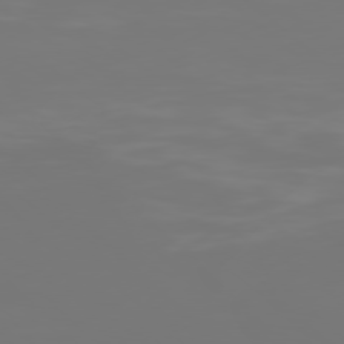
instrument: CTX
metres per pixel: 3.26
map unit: Hpe
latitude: 77.7638
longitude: -135.7449
